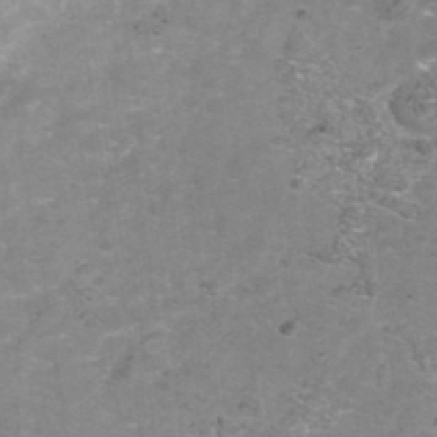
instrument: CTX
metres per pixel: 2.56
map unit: Nhu
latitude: -41.4832
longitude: -85.0836
